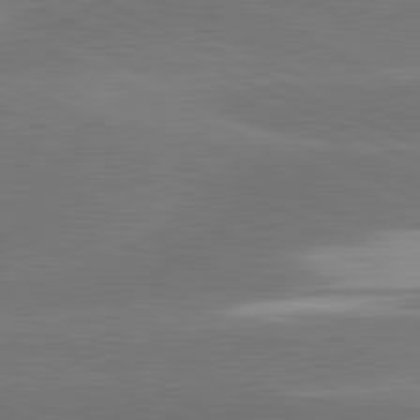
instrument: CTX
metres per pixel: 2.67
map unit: lApd
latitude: 81.5938
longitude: -153.9150
